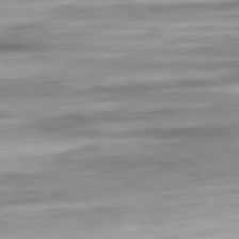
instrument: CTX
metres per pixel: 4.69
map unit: Ap
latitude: -82.0283
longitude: -76.1389
